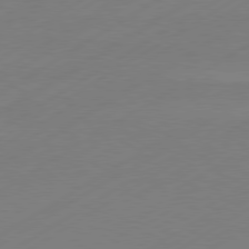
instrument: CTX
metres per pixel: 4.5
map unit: Hpe
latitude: -81.2943
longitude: 14.8030
